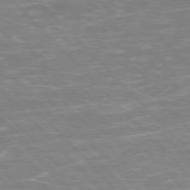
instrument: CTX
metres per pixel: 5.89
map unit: Hpe
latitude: -77.0675
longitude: -12.3656
